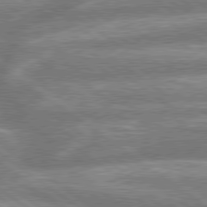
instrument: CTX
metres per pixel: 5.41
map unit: lApd
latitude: 79.1781
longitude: -159.4049
